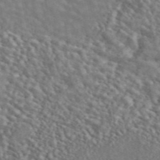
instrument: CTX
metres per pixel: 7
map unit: ANa
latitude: 46.4034
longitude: 27.2187
